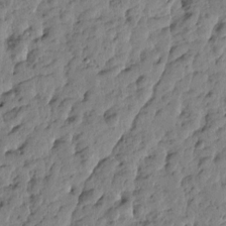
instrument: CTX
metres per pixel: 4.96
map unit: Htu
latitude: -0.5952
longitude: -179.0081
